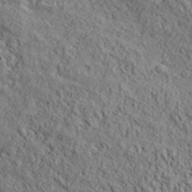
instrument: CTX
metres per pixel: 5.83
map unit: lHvf
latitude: 39.1214
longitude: -87.5182
